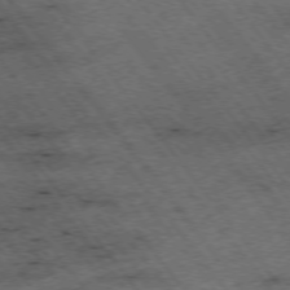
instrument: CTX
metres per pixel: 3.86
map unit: Hpe
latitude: -75.3510
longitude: 4.5007
